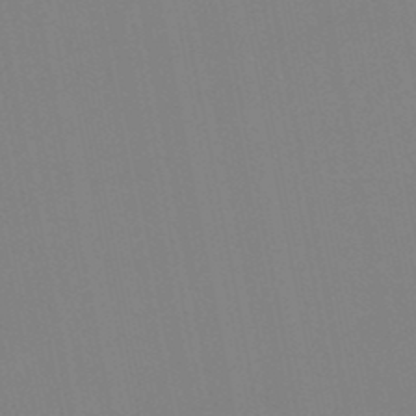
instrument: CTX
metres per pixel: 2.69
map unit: lHb
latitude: -48.7841
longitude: 84.1038
